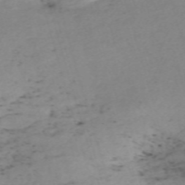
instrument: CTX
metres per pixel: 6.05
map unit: eHh
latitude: -61.2565
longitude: 53.3698
